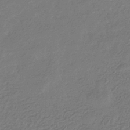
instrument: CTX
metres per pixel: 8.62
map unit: eHb
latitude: -30.3495
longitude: 71.1053
